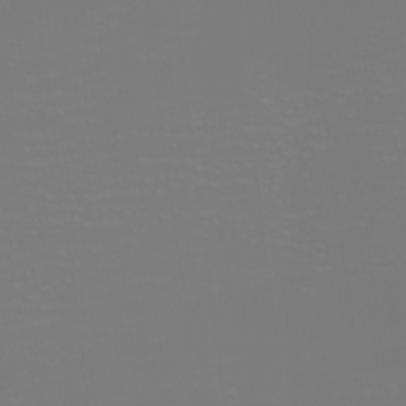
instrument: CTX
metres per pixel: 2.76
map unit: eHh
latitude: -6.2739
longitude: -84.1767
